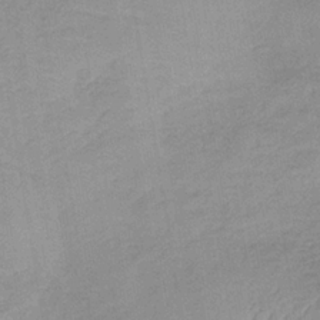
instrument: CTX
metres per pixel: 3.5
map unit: HNb
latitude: -32.8786
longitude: 62.2739
